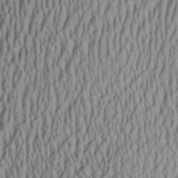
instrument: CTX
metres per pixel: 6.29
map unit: Aa
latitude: 26.9514
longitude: -135.8394
